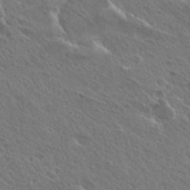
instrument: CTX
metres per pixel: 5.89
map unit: Hto
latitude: 27.1403
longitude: -40.4789
